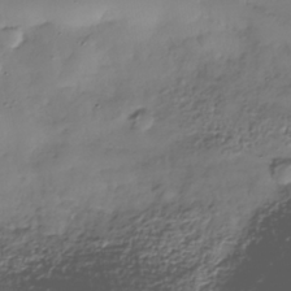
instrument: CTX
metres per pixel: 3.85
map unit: Nhe
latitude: -37.8233
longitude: -147.3860
